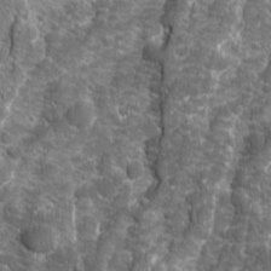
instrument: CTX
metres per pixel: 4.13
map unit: Ave
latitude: 16.1011
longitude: -133.8017
